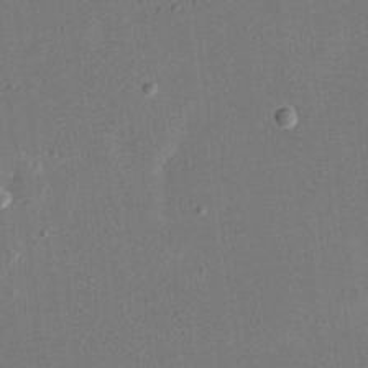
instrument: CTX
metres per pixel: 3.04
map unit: eHh
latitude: 19.4804
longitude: -69.1781
